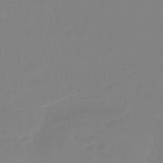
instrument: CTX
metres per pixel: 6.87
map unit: eHb
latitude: -45.5588
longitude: 88.1794
